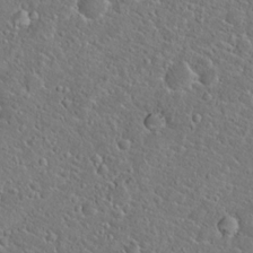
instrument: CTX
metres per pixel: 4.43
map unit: Hto
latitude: 20.5168
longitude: -44.7246
